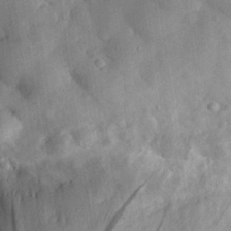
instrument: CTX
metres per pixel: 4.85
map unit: eHh
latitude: 30.5735
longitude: -72.5735
